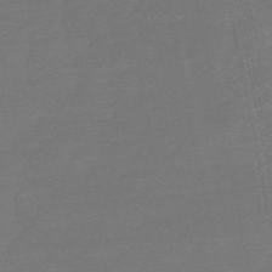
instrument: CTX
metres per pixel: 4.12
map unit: eHb
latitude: -50.1795
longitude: 78.1983
